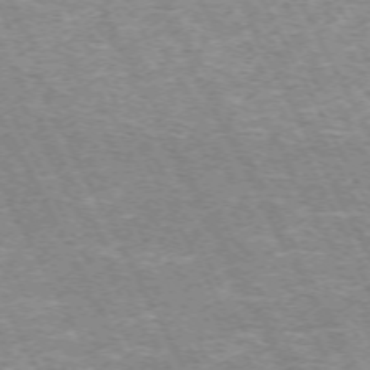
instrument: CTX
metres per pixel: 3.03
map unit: Hpe
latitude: -71.5777
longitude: 11.6911
